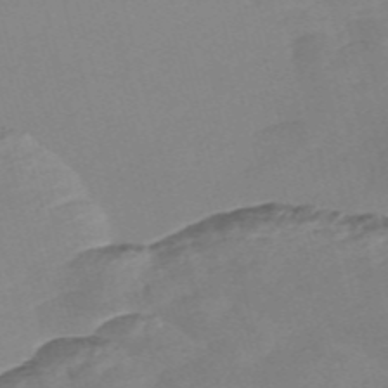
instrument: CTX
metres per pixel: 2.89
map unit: Nve
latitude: -58.2550
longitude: 58.3306
